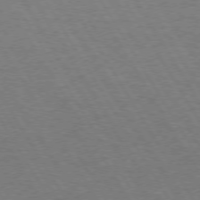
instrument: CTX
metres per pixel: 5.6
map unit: Hpe
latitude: 73.1404
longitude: -123.4804
